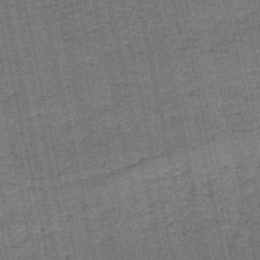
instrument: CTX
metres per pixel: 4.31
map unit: HNb
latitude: -52.8408
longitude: -51.5560
